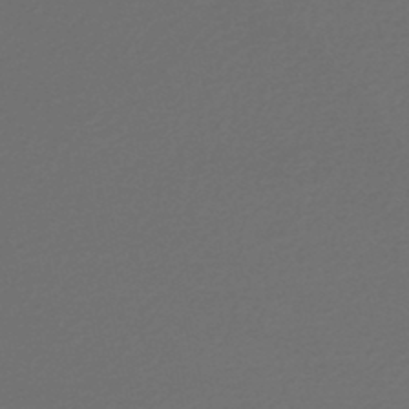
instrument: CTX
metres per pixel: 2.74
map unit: HNhu
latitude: -47.2565
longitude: 98.3495
